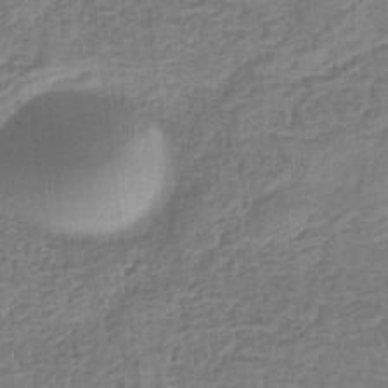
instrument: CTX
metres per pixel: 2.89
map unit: eHb
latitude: -35.4076
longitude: 79.5588
